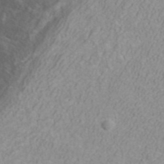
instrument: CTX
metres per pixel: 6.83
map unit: ANa
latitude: 40.1766
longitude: 21.8233
